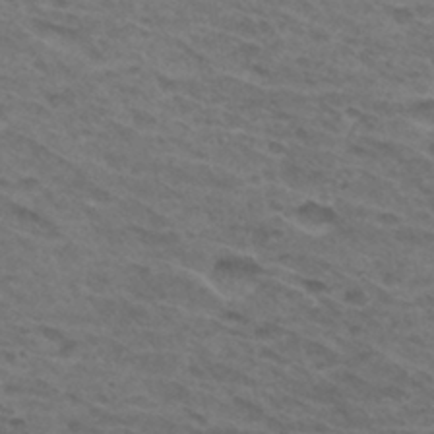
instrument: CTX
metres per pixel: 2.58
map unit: Hto
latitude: 32.1767
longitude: -46.5546
